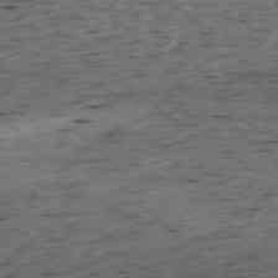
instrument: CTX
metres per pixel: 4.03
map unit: Ap
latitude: -77.6344
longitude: -91.9906
